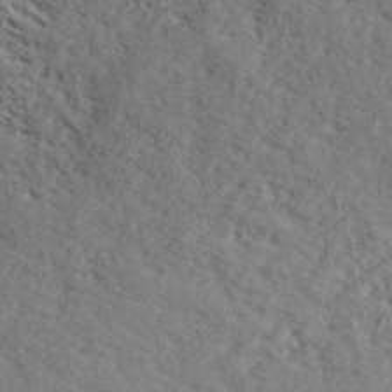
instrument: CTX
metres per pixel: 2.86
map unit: lHvf
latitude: 39.6505
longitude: -87.4426
